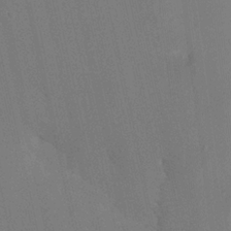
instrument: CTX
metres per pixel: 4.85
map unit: HNhu
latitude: 6.9325
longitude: 4.6518
